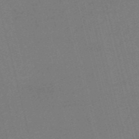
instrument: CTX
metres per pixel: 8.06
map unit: HNb
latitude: -55.4832
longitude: -39.1403
